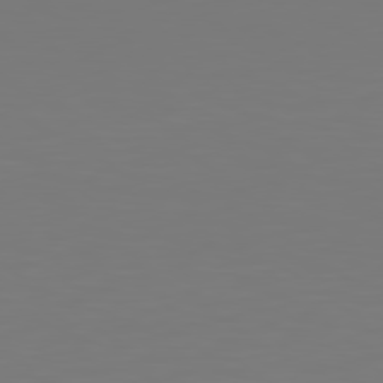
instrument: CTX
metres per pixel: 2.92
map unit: Hpe
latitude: 78.8191
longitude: -139.8394
